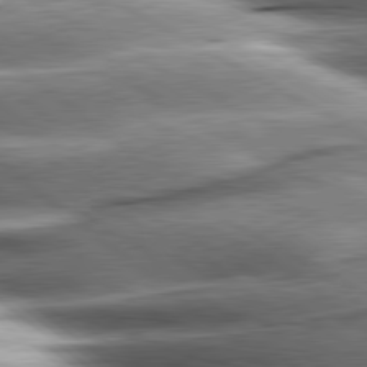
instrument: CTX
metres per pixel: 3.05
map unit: lApd
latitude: 80.7435
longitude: -143.3104
